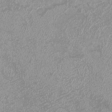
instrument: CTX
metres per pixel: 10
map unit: eHh
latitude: -7.2376
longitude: -77.0458
